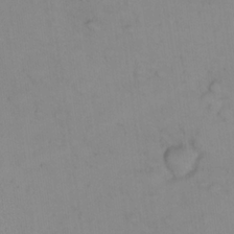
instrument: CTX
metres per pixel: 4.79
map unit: Nhu
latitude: 23.6316
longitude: -62.9325
